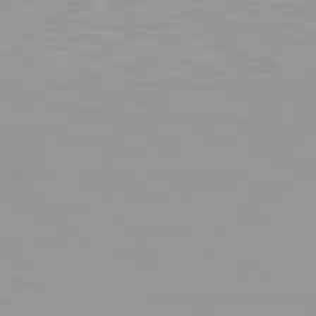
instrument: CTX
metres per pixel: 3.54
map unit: Hpe
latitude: 77.5371
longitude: -140.8380
